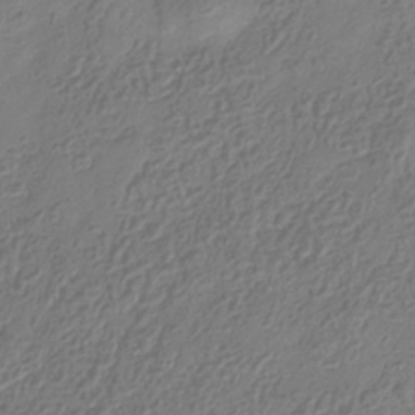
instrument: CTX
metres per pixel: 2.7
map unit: Hve
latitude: -34.8408
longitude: 88.8030
